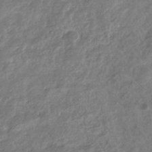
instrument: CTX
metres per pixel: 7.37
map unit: eHb
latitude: -34.0661
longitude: 79.8800
